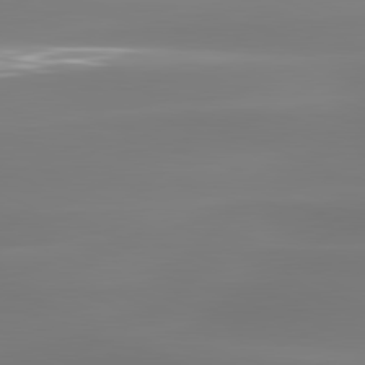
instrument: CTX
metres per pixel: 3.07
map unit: lApd
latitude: 81.1403
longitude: -134.4034
